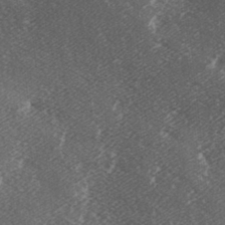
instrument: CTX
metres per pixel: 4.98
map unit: lAa
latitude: -6.6329
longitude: -123.7827
